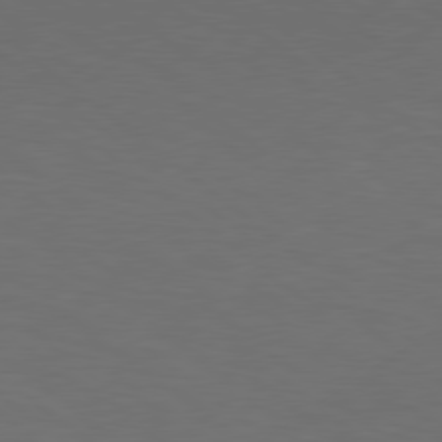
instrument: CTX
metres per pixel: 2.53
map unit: lApd
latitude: 78.6869
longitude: -177.3292
